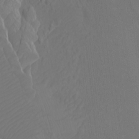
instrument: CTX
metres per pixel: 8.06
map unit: Htu
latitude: -7.0108
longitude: -69.4804
